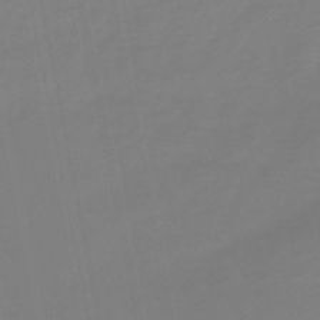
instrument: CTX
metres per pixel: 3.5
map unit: lHb
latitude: -49.1431
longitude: 78.5762
